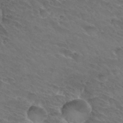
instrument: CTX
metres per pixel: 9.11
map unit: Hto
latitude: 32.6113
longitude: -46.1011
